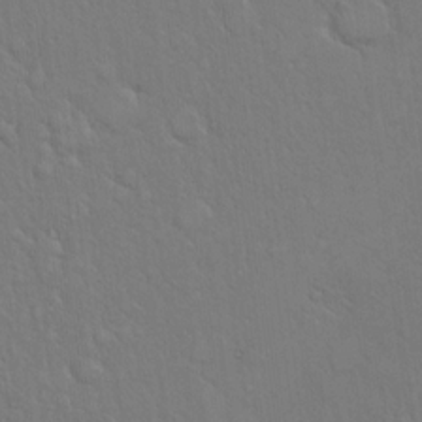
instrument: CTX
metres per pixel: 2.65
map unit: eHh
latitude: 17.8205
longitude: -62.7813
